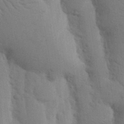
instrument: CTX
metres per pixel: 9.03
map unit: Nhu
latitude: 18.0255
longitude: -76.3278
